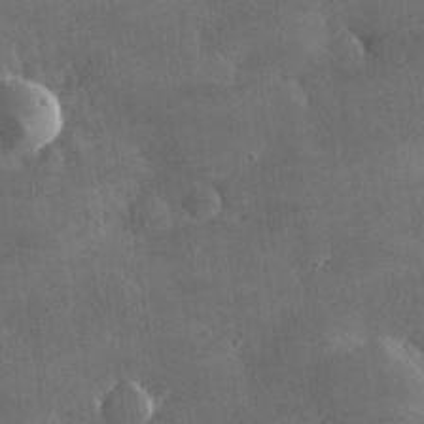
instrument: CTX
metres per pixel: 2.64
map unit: lHvf
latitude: 31.7450
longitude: -92.7624
